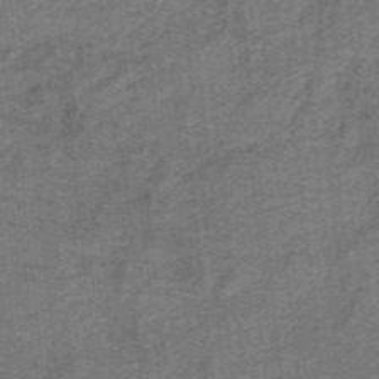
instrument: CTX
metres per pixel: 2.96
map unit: lHb
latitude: -39.5966
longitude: 53.8044
